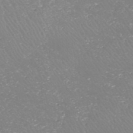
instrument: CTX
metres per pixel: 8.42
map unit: HNhu
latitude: -47.2565
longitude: 30.0472
